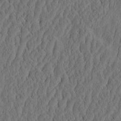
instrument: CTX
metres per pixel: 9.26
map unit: eHh
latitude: -2.6140
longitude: 16.8408
